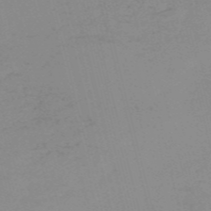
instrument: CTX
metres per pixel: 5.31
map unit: HNb
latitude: -56.2172
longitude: -43.3671
